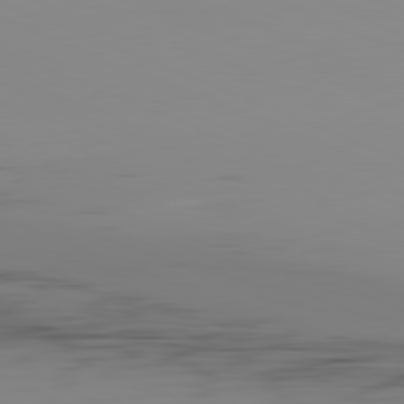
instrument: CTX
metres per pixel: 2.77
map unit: Hpe
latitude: -82.1039
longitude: 16.7841
